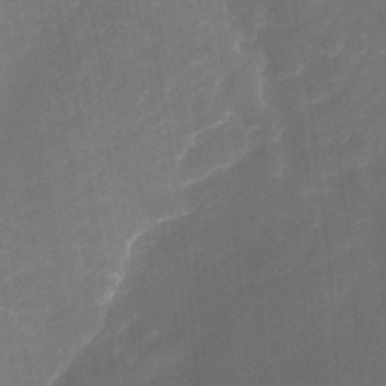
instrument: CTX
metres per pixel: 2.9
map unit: Nhu
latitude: -22.8597
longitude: -56.3278
